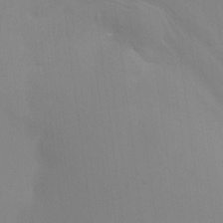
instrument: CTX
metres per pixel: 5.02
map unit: HNhu
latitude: 6.4790
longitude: -4.3656
